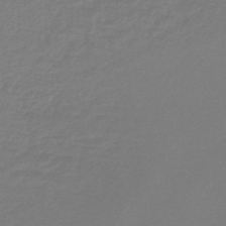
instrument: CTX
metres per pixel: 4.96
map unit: lHb
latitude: -44.2740
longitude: 68.3873
